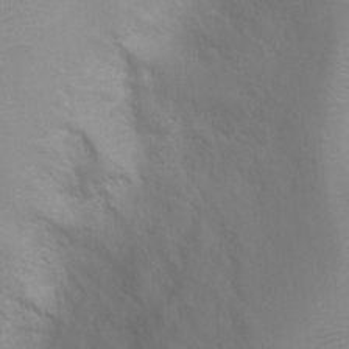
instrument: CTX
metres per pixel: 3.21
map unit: Ht
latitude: 2.8569
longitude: -22.4034
